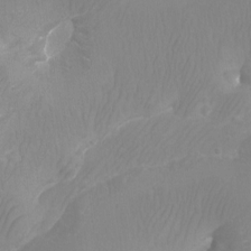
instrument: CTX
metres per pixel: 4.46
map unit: Aa
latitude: -12.5385
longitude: -67.9150
